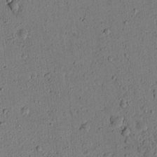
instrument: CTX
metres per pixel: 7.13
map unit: lAvf
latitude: 7.9150
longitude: 169.4454
